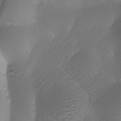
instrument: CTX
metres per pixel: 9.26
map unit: Ave
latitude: -7.4076
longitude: -119.1592
